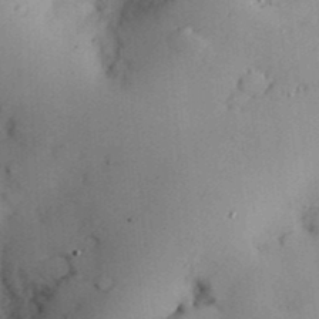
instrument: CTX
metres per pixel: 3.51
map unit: Nve
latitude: -7.7099
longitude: 174.9163
